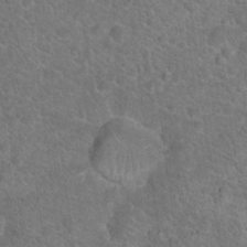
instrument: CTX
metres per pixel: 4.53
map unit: Hto
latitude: 19.1592
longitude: -43.5749
